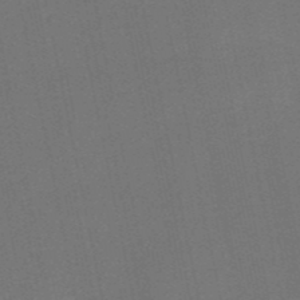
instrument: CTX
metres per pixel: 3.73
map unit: HNb
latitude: -51.0486
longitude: -42.8758
